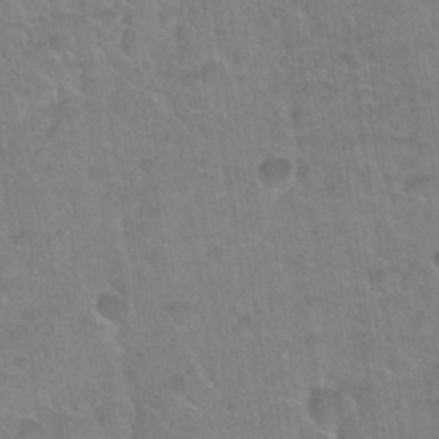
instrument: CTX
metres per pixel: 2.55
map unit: Nhu
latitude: 31.7828
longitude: -51.8961
